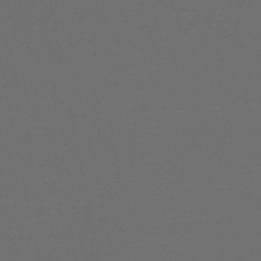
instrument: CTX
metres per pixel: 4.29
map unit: HNb
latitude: -47.8800
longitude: 55.6911
